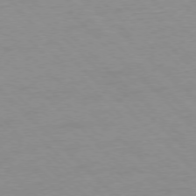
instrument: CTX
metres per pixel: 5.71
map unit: Ap
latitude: -77.3699
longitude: -85.1970
